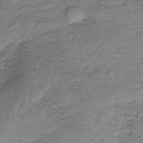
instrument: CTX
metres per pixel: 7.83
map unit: HNb
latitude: -35.3888
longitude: 58.3117
